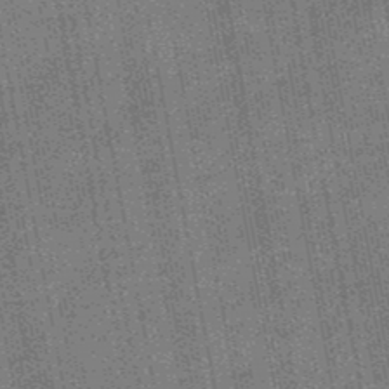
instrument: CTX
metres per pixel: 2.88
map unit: HNb
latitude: -49.1809
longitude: -38.5168
